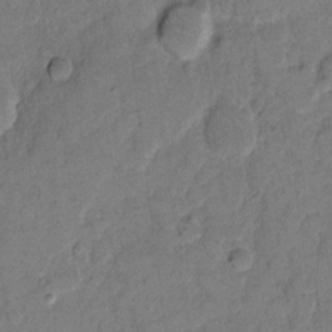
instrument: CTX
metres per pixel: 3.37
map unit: eHh
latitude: 11.9150
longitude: -65.1025
